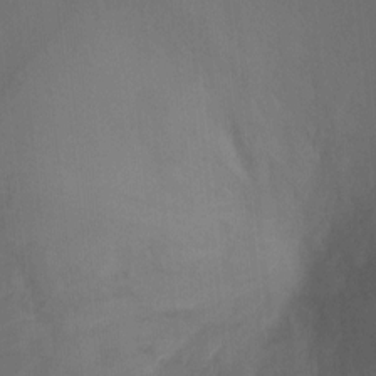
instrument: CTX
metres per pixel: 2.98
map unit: Ht
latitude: 5.1403
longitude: -29.8961
